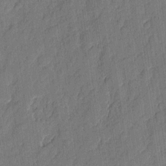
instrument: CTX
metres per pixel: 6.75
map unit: eHh
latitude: 5.8394
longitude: -75.6505
